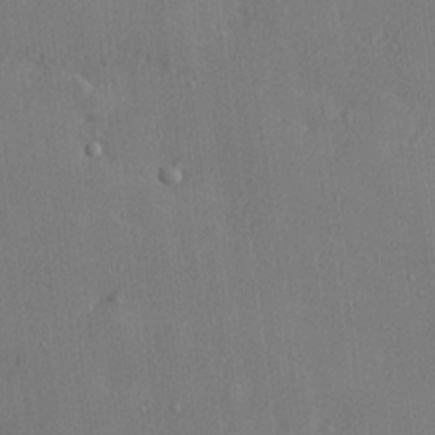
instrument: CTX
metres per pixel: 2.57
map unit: lHvf
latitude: 23.3482
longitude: 142.3873
